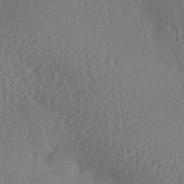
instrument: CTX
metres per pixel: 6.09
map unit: Aa
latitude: 29.1403
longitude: -137.2348
